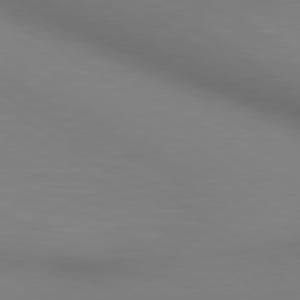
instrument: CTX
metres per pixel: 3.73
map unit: lApd
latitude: 80.1956
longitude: 121.0108
